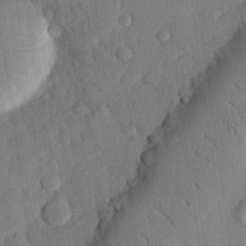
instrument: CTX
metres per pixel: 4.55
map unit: eHh
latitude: 26.0255
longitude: -81.4993
